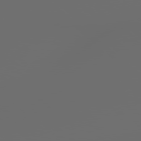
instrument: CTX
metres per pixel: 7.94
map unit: lApd
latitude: 79.1403
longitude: 176.0472
